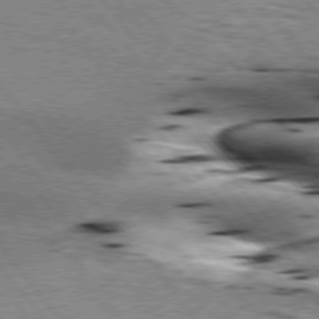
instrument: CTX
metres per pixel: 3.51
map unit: lApd
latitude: 76.0633
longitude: -61.2726
